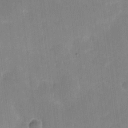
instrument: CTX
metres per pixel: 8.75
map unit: eHh
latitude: 4.2900
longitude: -67.5182
